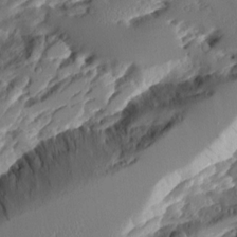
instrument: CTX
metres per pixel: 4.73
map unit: Aa
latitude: 11.6883
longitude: -126.5546
